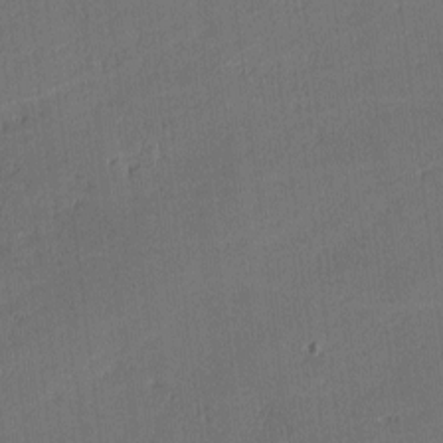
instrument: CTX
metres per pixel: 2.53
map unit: lAvf
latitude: -1.5777
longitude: -105.2915
